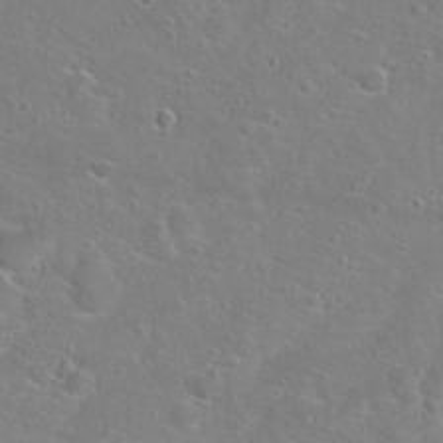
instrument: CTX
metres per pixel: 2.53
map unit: Hto
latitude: 22.3467
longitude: -45.1025
